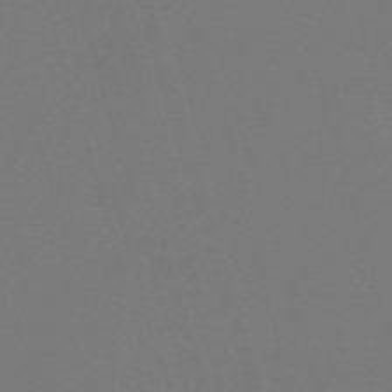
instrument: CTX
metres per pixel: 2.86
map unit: eHh
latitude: -62.6518
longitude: 50.9920
